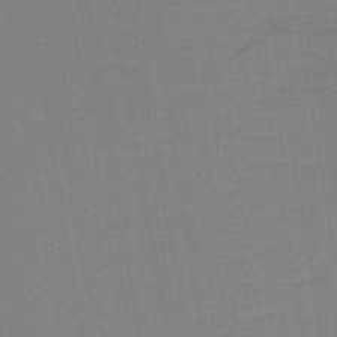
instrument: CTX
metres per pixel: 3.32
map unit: lHb
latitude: -41.2376
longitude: 67.7855
